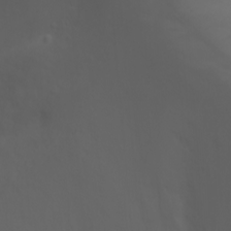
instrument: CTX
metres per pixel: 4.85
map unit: Nhu
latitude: -1.6344
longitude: -75.2159
